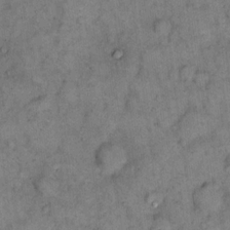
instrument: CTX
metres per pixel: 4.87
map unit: eHh
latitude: 15.8017
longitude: -64.7813
